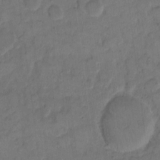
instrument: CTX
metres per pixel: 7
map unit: eHh
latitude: 12.5168
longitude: -65.8394
